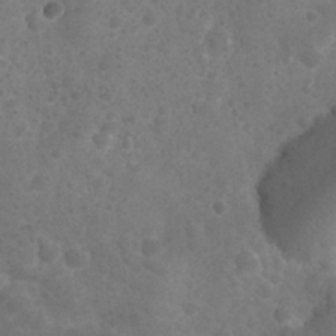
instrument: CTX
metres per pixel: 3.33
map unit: Nhu
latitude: 26.2145
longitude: -52.5357
